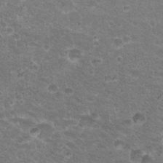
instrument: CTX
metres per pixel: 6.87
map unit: Hto
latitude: 21.5371
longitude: -33.0836
